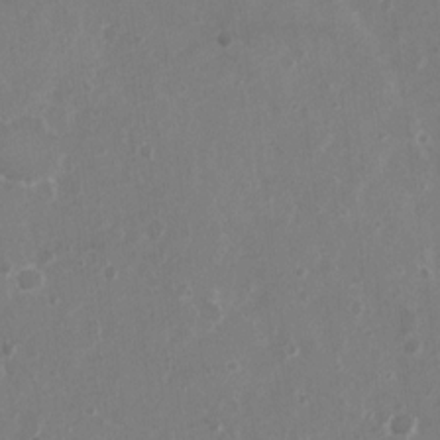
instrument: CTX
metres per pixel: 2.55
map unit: Nhu
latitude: 5.0269
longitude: -17.0836
